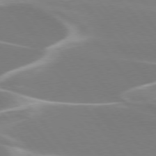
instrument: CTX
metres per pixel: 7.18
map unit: lApd
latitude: 75.7450
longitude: -62.9514
